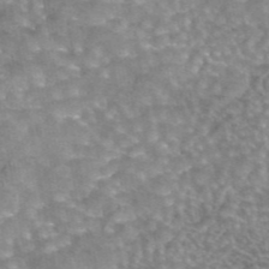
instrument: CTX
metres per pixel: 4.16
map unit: eAb
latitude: 44.6301
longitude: 104.9919
